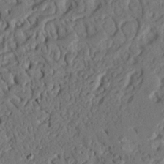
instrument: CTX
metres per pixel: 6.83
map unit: Nhu
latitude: 20.6680
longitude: -77.4426
